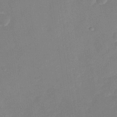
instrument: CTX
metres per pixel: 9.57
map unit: Nhu
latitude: -28.6896
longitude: -65.7639
